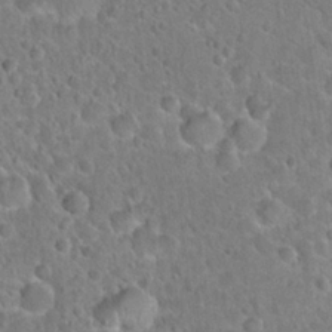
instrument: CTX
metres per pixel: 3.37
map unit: Hto
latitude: 21.3104
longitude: -48.3845
